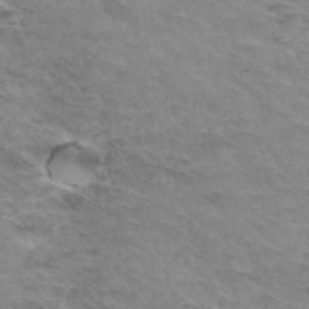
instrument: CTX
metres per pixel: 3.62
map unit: Hto
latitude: 33.8772
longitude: -46.7058
